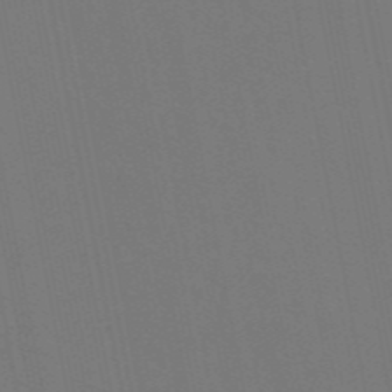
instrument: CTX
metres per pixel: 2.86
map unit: eAb
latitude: 46.7058
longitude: 121.0297
